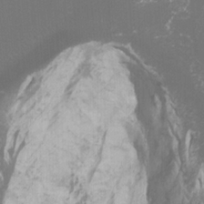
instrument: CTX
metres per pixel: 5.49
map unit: Htu
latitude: -7.5210
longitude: -48.2334
